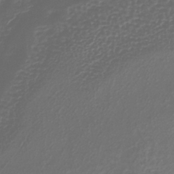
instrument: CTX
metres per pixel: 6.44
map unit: lHb
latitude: -36.5573
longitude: 70.1039
